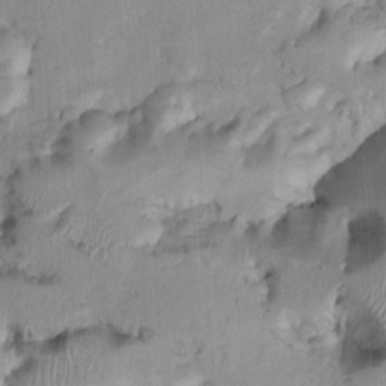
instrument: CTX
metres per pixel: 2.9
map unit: Nhu
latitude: 9.1025
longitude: -24.7246
